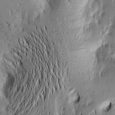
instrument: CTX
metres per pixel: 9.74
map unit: Htu
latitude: -2.5573
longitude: -176.8191
